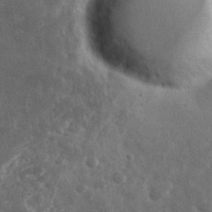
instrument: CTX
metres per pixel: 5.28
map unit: eHh
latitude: 34.0822
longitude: -78.3845
